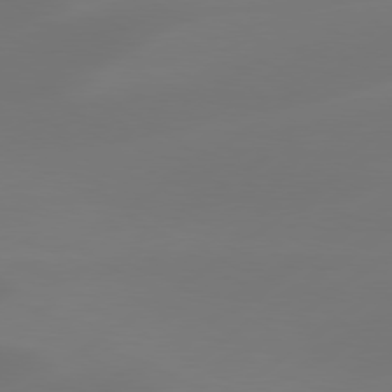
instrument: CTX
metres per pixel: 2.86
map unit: Hpe
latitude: 78.4412
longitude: -129.4237
